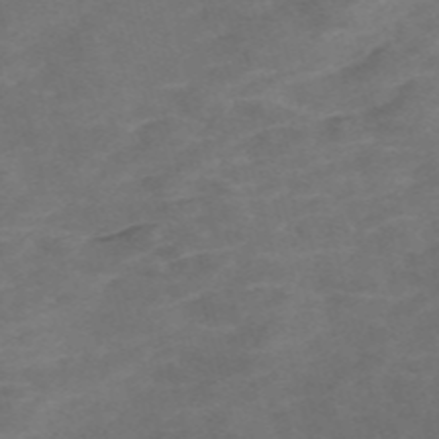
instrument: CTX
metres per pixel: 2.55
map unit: Nve
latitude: -58.2172
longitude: 59.3698
